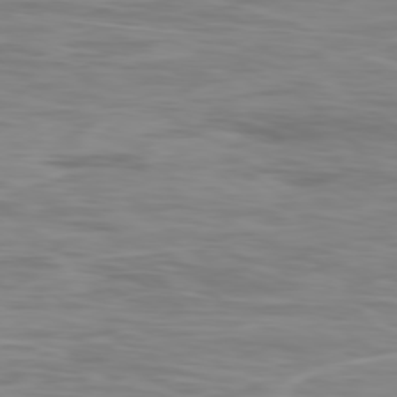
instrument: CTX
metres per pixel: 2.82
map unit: Ap
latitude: -79.1431
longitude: -75.7639
